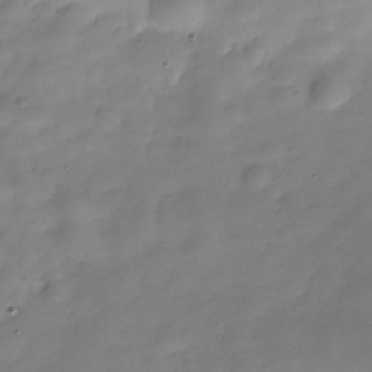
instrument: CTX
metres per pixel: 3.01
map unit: Hve
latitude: -29.7100
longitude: 94.3117
